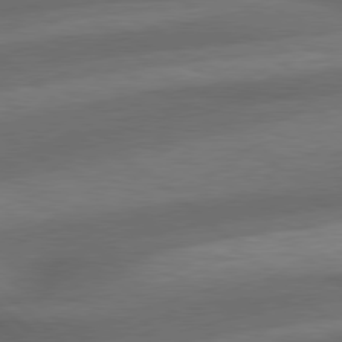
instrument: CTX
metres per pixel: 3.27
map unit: lApd
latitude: 79.0081
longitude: -117.4615
